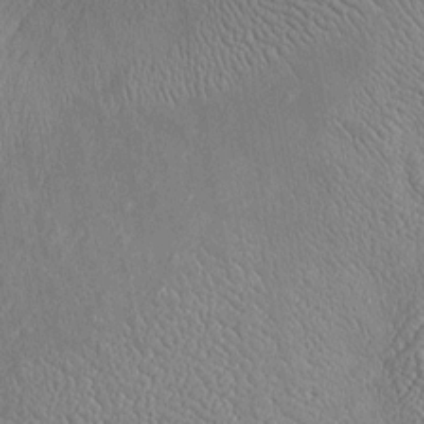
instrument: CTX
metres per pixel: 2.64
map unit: Htu
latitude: -6.8219
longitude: 155.4832
